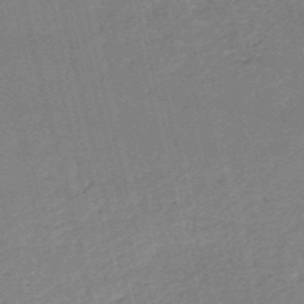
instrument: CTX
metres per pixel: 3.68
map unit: HNb
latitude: -53.6910
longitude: -37.0837
